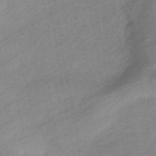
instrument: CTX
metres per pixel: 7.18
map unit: eHb
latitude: -41.1431
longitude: 84.0094
